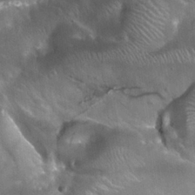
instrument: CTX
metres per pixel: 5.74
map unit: Nhu
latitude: 27.4993
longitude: -55.9528
